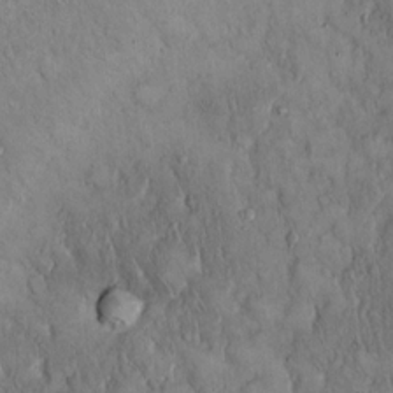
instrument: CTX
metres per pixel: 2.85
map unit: Hto
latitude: 15.4994
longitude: -57.4048
